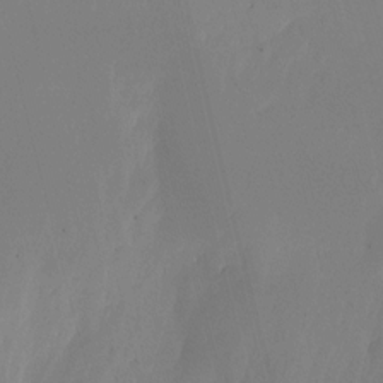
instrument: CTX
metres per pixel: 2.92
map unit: Ht
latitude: -15.3510
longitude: -55.8961
